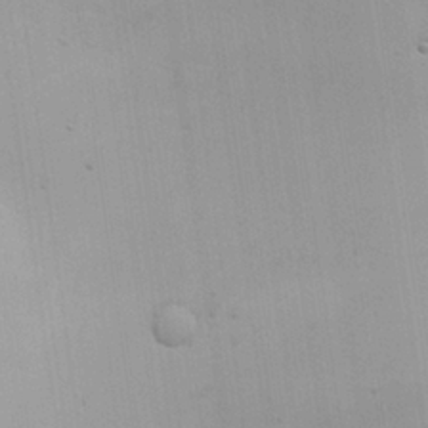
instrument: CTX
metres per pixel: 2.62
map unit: eHh
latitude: 26.2712
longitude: -68.2523
